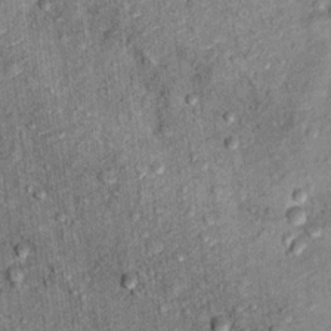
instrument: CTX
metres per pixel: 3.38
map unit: Ht
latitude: 10.5168
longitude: -38.0633
